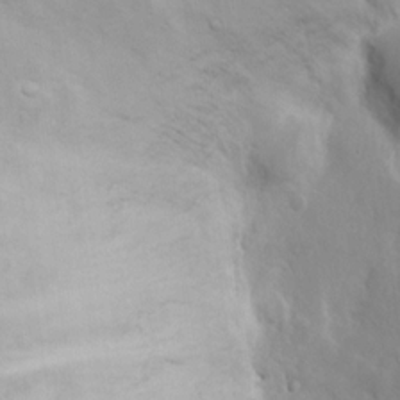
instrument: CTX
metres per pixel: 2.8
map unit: eHh
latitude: 15.3482
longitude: -71.6127
